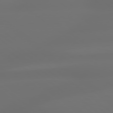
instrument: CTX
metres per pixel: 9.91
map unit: lApd
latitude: 79.1592
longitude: -135.2537
